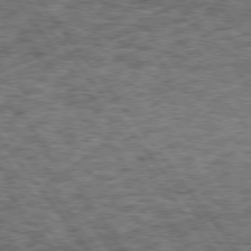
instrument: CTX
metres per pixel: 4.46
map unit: Hpe
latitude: 75.3860
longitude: -134.4034
